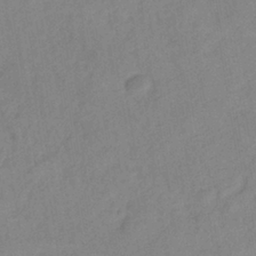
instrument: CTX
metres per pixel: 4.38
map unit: lHb
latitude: -36.7085
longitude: 72.3684
